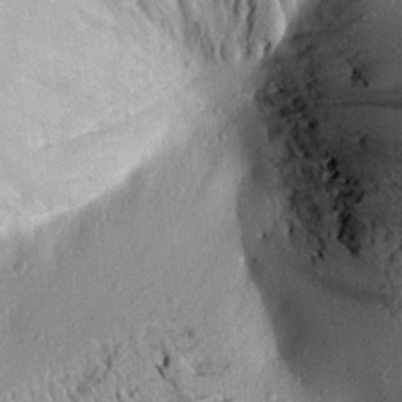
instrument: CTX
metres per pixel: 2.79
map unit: Aa
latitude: 18.7246
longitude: -147.5183
